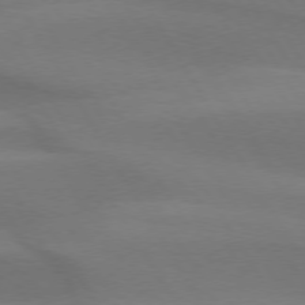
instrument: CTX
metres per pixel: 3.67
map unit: lApd
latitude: 74.4979
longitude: -65.8772
